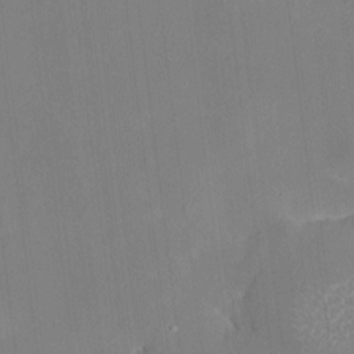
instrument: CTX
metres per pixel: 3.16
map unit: HNhu
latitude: 6.6679
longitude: 2.9163
